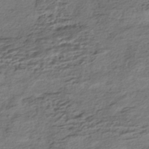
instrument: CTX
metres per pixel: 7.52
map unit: HNhu
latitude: -42.5195
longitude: 104.1228
